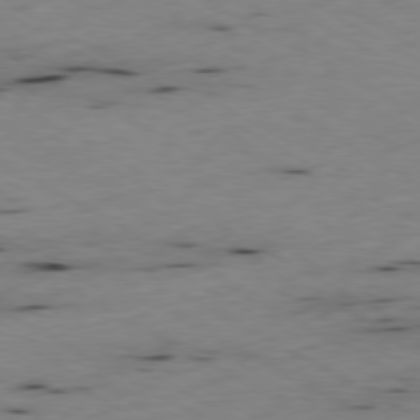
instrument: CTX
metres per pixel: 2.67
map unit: Ap
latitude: -79.0675
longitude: -68.9325
